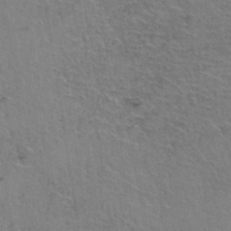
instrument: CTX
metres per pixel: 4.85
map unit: Hto
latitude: 37.0081
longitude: -46.1956
